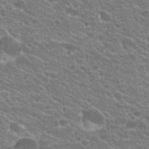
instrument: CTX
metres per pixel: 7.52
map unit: Hto
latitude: 23.4615
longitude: -35.6505
